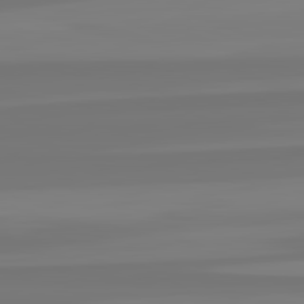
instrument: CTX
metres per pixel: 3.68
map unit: lApd
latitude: 82.5734
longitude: -176.6490
